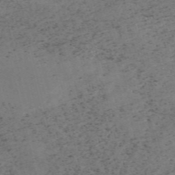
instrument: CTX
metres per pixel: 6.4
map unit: HNb
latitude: -55.3132
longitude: -47.3671
